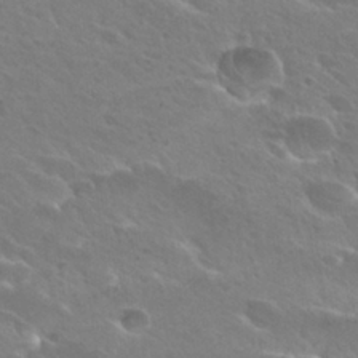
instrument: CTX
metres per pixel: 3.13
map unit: Hto
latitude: 27.8206
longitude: -40.3845
